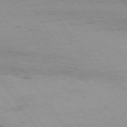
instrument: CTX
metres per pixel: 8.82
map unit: Hpe
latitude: 75.2537
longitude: -143.1025
